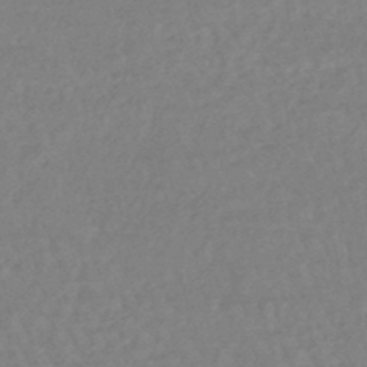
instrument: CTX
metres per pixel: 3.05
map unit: eHb
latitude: -46.1983
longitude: 84.1416
